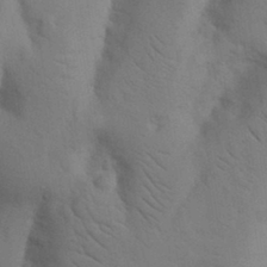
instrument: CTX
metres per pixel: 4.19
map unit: Nhu
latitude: 18.8002
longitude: -76.0633
